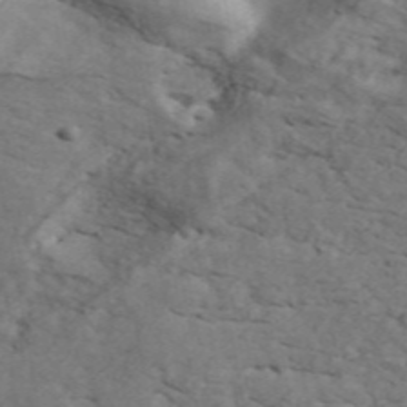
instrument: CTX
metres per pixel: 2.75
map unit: ANa
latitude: 49.3860
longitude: -81.6316
